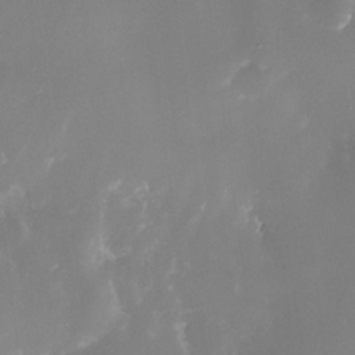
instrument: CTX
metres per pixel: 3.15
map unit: Nhe
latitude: -35.3132
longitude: -131.3293
